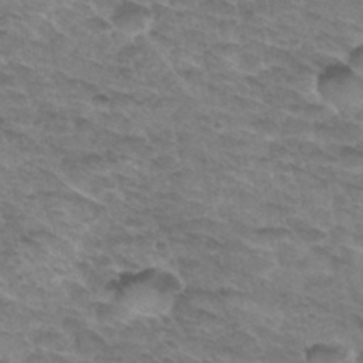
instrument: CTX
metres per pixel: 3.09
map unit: Hto
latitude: 33.1970
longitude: -46.7058
